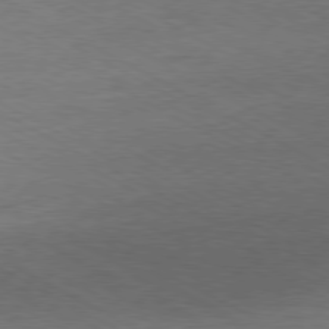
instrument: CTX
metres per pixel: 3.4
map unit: Ap
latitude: -80.5385
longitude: -86.1578
